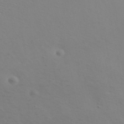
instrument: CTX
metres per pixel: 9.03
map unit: ANa
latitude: 40.3656
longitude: 24.0283
